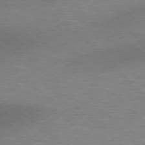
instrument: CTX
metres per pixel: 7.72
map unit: lApd
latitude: 77.1403
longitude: -59.2726
